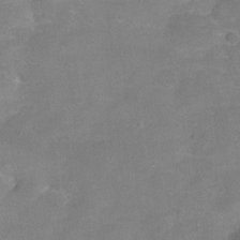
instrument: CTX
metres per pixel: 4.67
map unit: Hto
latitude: -5.2376
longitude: -35.6882
